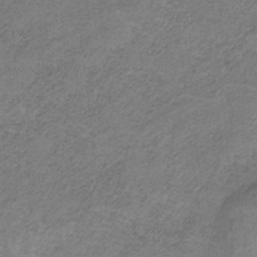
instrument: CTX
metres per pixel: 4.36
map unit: HNb
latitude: -32.9542
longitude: 58.8974
